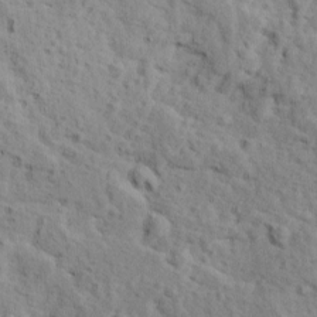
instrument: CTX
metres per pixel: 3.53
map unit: Ave
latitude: 11.8583
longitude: -104.8758
